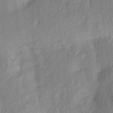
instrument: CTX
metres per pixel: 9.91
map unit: Aa
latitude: 23.3482
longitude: -150.6868
